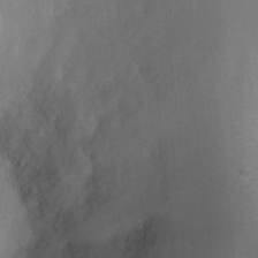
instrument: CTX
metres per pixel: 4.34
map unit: Ht
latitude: 2.6679
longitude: -27.4615
